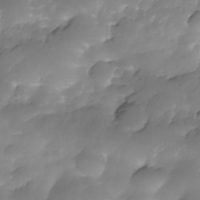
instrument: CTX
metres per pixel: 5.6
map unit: Nhe
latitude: -35.1620
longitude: -146.1389
